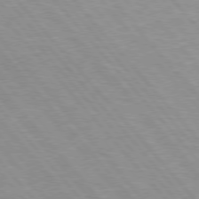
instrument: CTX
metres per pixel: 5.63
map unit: Hpe
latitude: 75.8394
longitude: -155.0836
